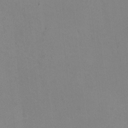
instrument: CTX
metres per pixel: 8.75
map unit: HNhu
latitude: -1.7667
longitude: -3.4048
